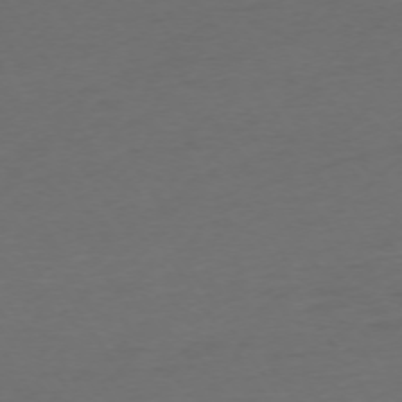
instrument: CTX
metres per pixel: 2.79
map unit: Ap
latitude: -73.5777
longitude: -73.1593
